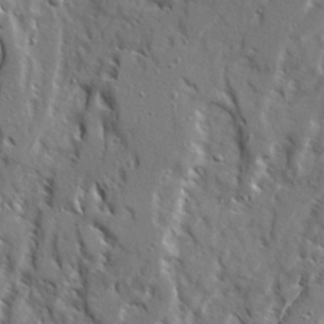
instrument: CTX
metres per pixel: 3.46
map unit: Ave
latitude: 22.8758
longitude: -131.2915
